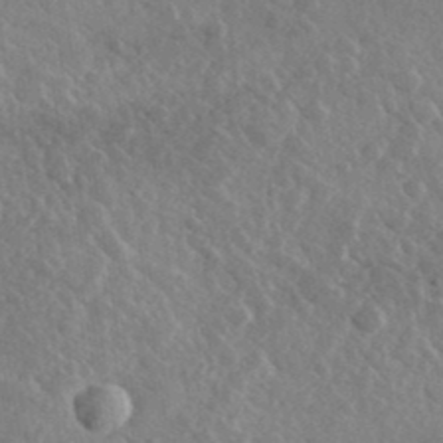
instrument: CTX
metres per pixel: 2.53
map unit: lHvf
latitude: 36.8002
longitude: -89.5183
